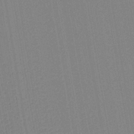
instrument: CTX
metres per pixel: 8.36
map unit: lHb
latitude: -41.7855
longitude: 60.9920
